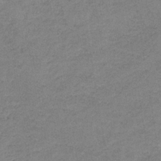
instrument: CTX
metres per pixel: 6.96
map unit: HNb
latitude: -33.5777
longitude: 62.1039
